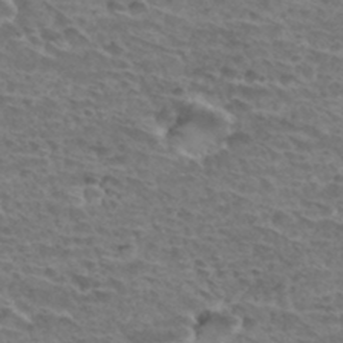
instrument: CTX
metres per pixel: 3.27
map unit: Hto
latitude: 33.9339
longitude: -44.4979
